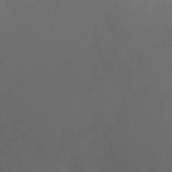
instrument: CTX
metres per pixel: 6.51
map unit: Ht
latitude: -4.4629
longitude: -24.9513
